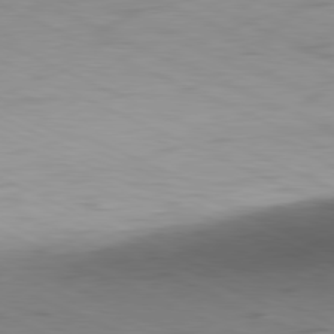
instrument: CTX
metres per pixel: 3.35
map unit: Ap
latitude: -81.5399
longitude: -62.3279
